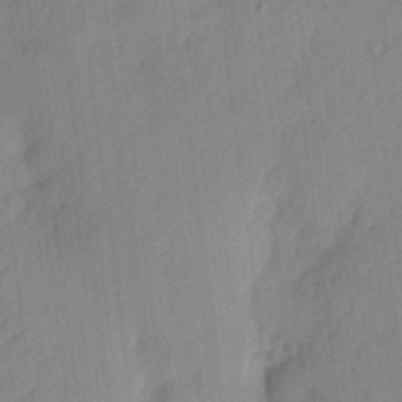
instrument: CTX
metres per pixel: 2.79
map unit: eHh
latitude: 5.5560
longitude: -73.9151
